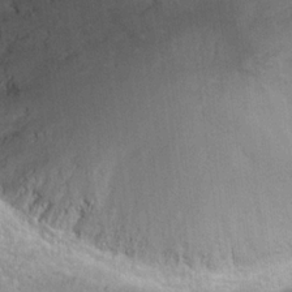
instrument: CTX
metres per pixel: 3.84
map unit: Hto
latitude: 20.2901
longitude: -37.9906
